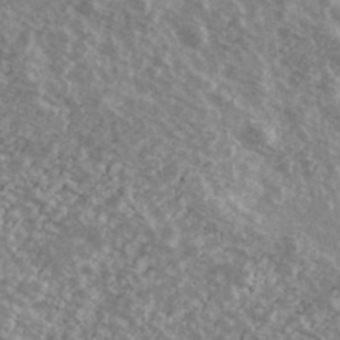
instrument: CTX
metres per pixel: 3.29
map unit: Ave
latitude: 39.8205
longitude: -110.1200
